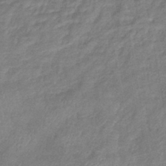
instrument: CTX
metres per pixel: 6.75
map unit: lHb
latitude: -40.4629
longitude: 77.2376
